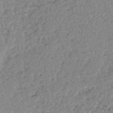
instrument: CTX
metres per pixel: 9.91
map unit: lHb
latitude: -40.1795
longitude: 68.8597
